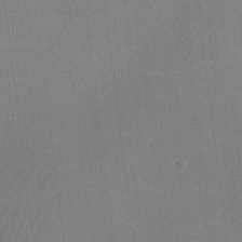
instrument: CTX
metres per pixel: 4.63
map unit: lHvf
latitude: -11.3699
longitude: -100.2145
